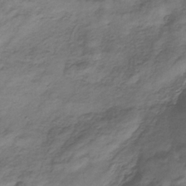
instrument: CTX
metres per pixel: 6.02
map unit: lHb
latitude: -33.4833
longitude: 66.0661
